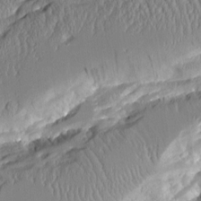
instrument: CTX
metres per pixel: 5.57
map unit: Aa
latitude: 10.8947
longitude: -126.5735
